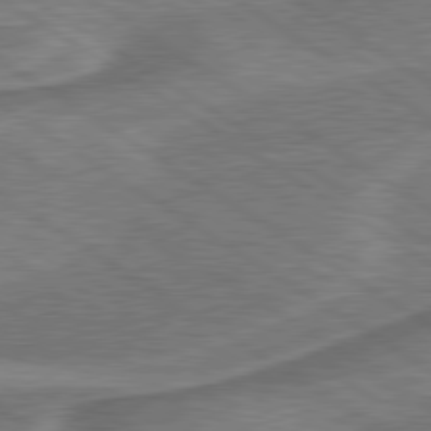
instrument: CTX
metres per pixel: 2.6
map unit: lApd
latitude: 79.8395
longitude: 172.8030
